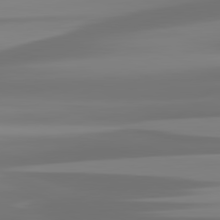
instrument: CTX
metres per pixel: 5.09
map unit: lApd
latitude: 81.9339
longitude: -136.9892
